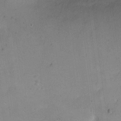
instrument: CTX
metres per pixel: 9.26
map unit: Hto
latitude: 3.2537
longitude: -35.6316
